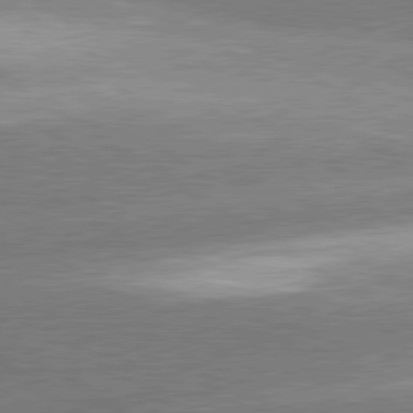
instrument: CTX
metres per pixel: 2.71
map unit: lApd
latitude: 80.1767
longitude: -154.0822
